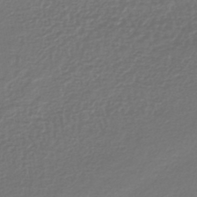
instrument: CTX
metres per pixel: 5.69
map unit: lHb
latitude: -41.5966
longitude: 72.5762
